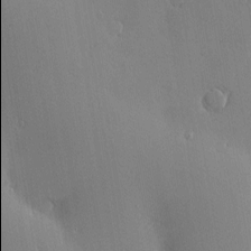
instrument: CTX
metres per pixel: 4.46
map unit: Nve
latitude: -7.8233
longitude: 174.0094
